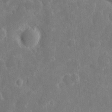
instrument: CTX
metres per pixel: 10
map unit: eHh
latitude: 7.3671
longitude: -70.5357
